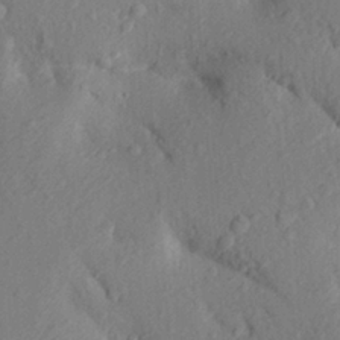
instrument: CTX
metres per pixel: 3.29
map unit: Aa
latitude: 24.2522
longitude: -150.6112
